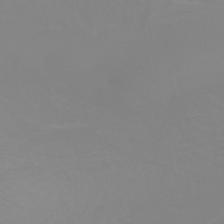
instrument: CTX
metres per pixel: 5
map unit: HNhu
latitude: -44.4818
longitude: 90.3684
